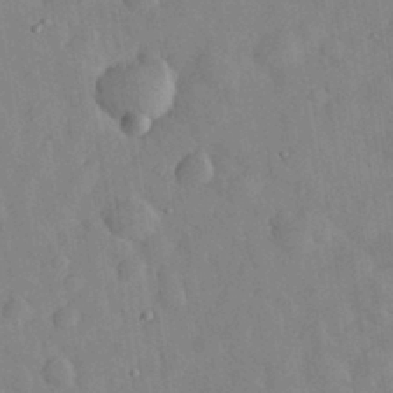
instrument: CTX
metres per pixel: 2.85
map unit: eHh
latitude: 31.1215
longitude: -71.4615
